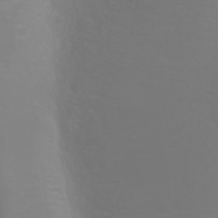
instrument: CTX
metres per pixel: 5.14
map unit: Htu
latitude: -0.7653
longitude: -75.0458
